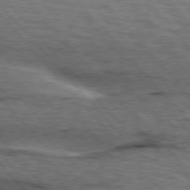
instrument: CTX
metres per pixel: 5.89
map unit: lApd
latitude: 76.6490
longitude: -72.4979
